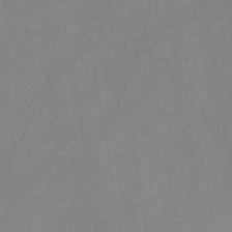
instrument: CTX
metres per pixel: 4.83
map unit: HNb
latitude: -45.5966
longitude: -38.0633
